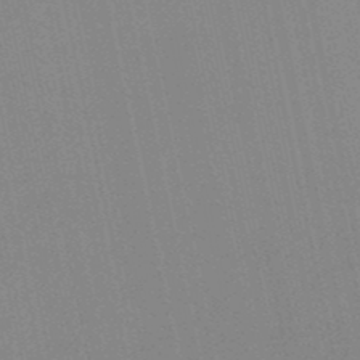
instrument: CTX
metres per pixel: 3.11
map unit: lHb
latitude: -49.3888
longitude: 69.3131
